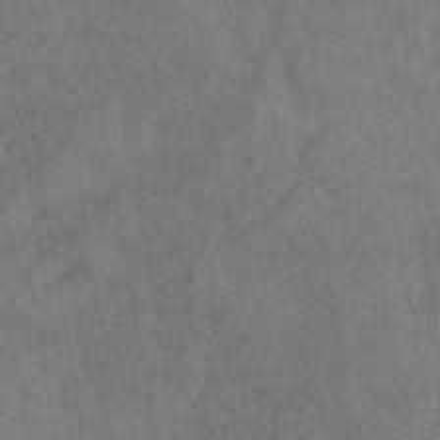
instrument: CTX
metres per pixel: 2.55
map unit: eAb
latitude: 42.9892
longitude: 109.3699
